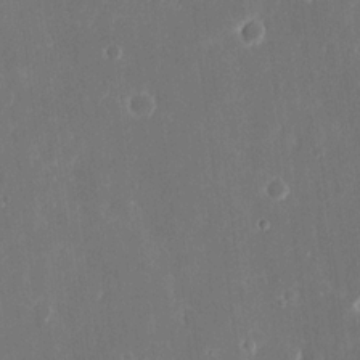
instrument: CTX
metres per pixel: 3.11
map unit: eHh
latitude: 15.7450
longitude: -72.8002
